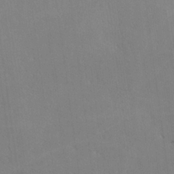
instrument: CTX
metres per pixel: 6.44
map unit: lHvf
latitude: -11.1431
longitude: -102.1578
